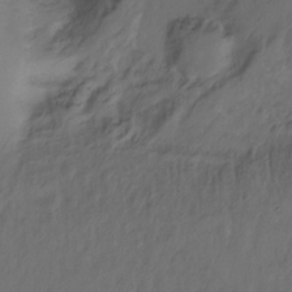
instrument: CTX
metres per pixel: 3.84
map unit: Hto
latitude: -12.2740
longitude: -39.8205
